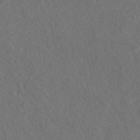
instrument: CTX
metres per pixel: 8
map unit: ANa
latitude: 40.6112
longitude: 18.3873
